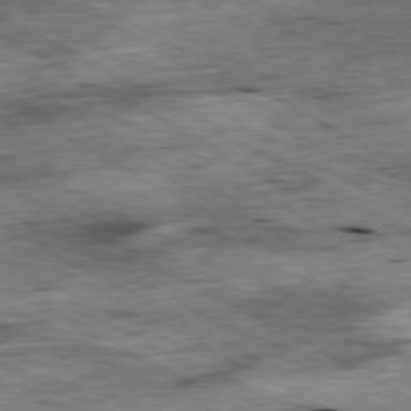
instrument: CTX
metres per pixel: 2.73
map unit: Ap
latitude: -80.7841
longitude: -89.8395
